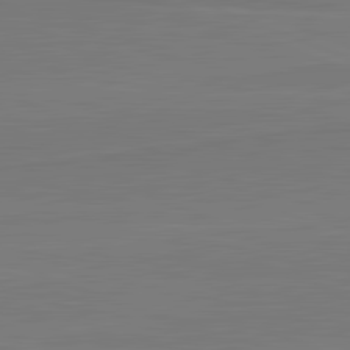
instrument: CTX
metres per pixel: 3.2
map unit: lApd
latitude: 82.1955
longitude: 165.6533
